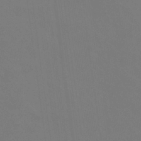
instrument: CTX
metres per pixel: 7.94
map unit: eHb
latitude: -38.6141
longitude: 75.1809
